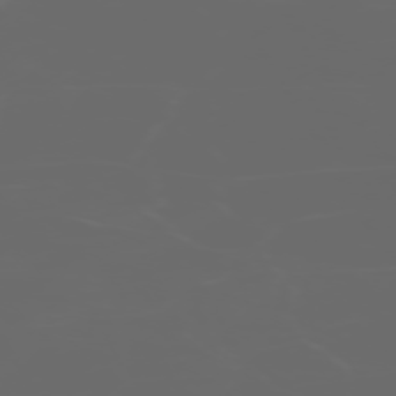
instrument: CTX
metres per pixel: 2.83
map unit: Hpe
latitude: -73.5777
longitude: 5.4076
